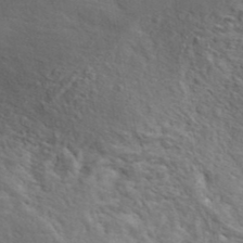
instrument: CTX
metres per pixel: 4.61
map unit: ANa
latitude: 41.4426
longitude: 55.5588
